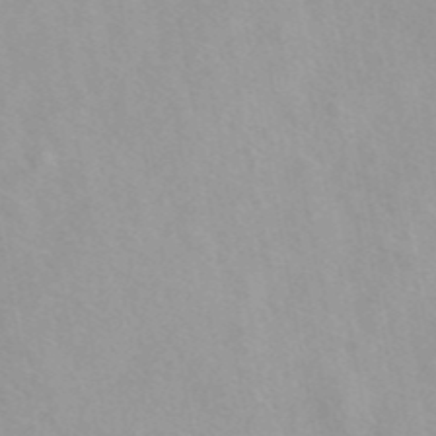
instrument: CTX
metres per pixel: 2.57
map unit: eAb
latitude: 44.2144
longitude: 115.4076
